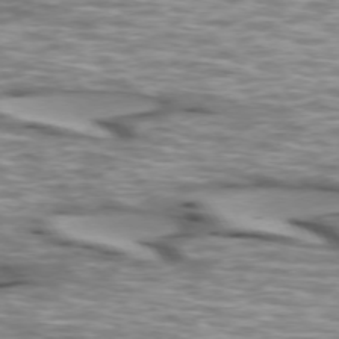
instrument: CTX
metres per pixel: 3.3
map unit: lApd
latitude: 73.2159
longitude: -56.8191
